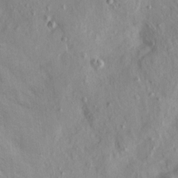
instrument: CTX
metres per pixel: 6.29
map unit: HNhu
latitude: 11.7072
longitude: 23.3888
